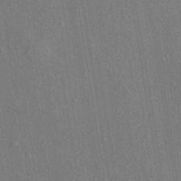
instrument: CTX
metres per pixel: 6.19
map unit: eHh
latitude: -40.5951
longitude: 120.4629
